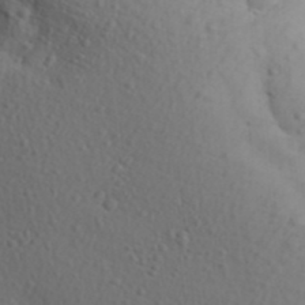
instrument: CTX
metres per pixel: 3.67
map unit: Aa
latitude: 31.0459
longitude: -146.0444
